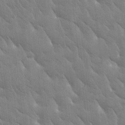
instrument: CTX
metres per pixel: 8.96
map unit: Htu
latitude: -1.1243
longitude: 175.1809
